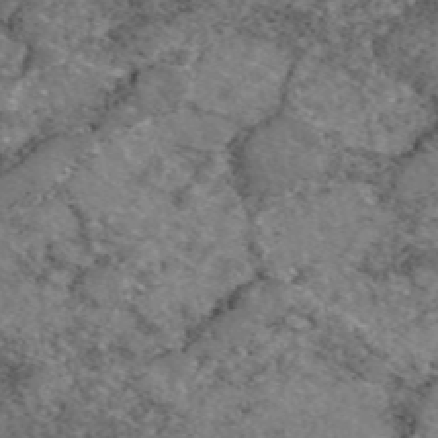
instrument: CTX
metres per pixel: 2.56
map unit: eAb
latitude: 49.0081
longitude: 113.6344
